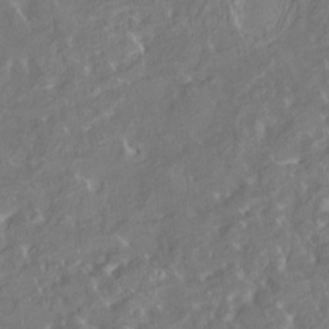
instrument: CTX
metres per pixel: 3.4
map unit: HNhu
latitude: 5.2159
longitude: 9.9367
